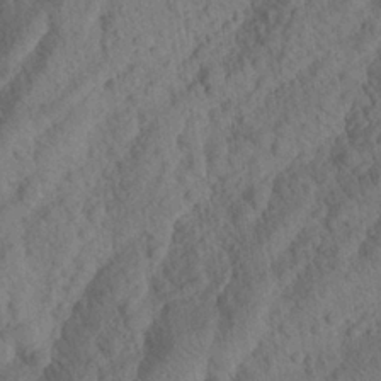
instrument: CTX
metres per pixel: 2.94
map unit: Aa
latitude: 23.3482
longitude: -143.1592
